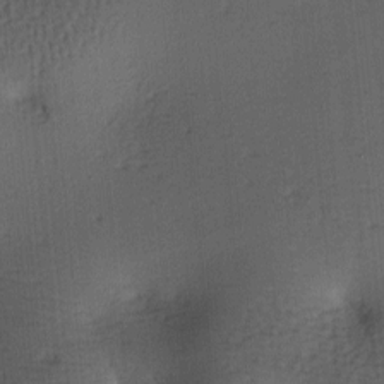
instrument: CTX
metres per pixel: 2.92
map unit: lAa
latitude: -8.0661
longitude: -124.9135
